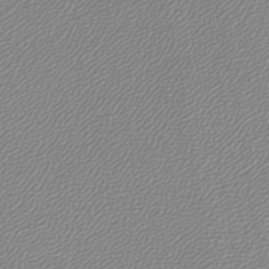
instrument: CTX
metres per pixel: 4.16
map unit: lHb
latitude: -44.5385
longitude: 61.9745
